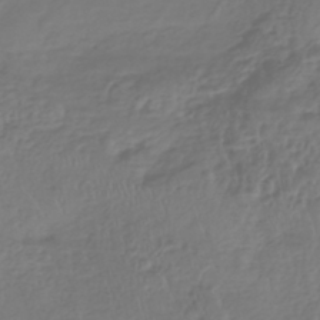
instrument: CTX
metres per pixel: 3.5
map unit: HNhu
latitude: -43.2753
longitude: 102.3873
